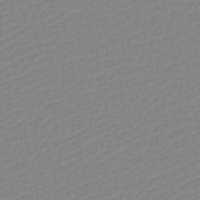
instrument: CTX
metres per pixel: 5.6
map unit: lHb
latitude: -45.1809
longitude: 56.1983
